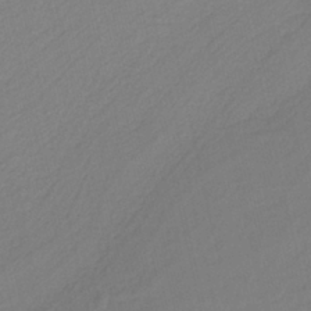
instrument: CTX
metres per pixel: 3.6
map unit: HNb
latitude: -37.3509
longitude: 56.5196
